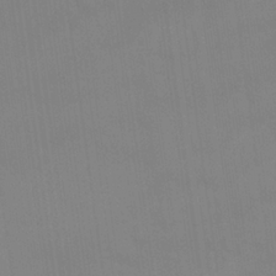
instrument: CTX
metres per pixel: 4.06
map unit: Nhu
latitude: 22.7813
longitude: -63.0081
